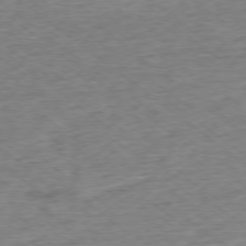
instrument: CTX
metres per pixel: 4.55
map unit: Ap
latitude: -78.1983
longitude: -92.0822
